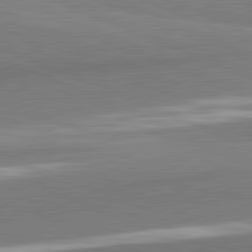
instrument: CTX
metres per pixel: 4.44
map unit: lApd
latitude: 82.1199
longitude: 174.4817
